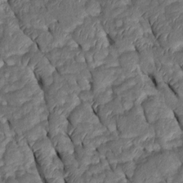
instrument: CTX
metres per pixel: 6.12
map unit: Htu
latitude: 0.2522
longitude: 149.5210
